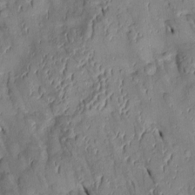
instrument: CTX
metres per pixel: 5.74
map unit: Htu
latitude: 1.1781
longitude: 148.8219
